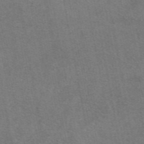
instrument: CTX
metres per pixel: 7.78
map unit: eAb
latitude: 47.4805
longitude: 114.3306
